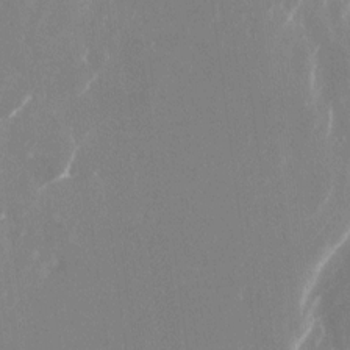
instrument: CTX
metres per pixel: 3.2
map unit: Nhu
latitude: -22.8030
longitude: -72.4979
